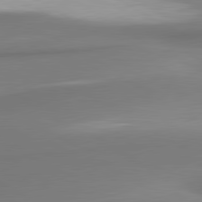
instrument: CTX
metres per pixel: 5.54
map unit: lApd
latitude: 80.7057
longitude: 178.5196
